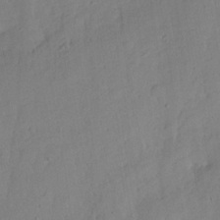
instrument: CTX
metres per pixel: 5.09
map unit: lAvf
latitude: 8.6869
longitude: 169.2376
